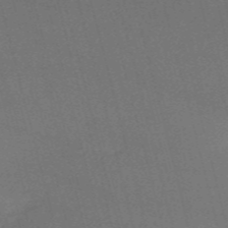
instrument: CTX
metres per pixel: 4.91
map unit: HNb
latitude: -54.7652
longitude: -36.6113
